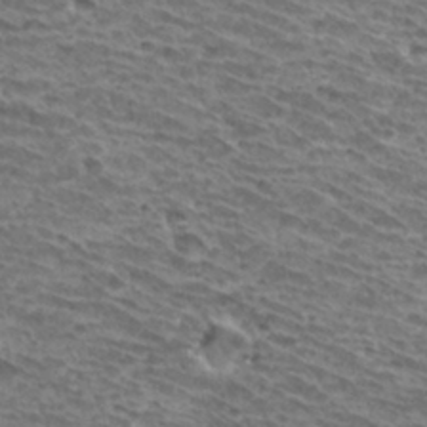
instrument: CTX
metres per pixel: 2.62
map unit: Hto
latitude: 32.6302
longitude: -40.2522
